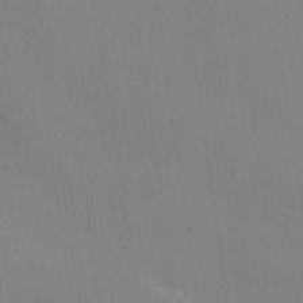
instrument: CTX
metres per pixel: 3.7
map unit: Hve
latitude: 25.2914
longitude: -91.4804
